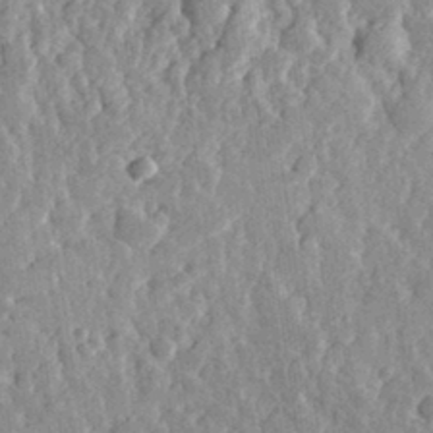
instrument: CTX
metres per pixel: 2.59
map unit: eHh
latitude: 32.0255
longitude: -79.5371
